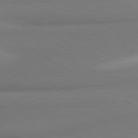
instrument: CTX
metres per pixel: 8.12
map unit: lApd
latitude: 80.2145
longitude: 176.8975
